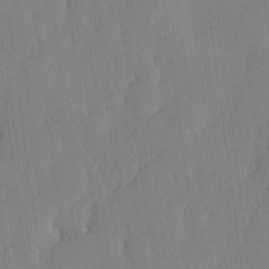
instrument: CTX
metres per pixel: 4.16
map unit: lHvf
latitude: 17.5938
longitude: -114.7246
